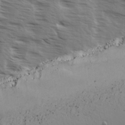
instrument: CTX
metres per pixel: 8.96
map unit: Ave
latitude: 14.4223
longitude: -102.8758
